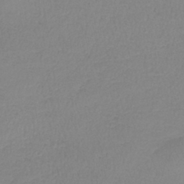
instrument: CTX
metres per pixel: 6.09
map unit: lHb
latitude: -41.5399
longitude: 73.0108
